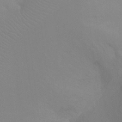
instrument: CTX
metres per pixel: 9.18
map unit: Ht
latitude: -4.6896
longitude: -25.9906
